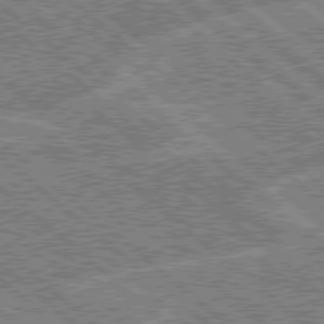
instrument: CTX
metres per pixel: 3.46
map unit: Hpe
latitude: 78.5168
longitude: -159.6883
